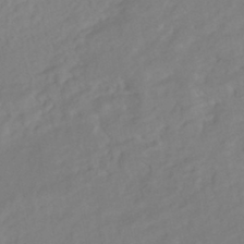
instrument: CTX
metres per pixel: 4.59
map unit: HNhu
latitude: -44.8786
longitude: 103.1053
